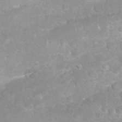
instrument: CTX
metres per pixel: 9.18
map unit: Nhu
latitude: 26.7057
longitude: -62.7058
